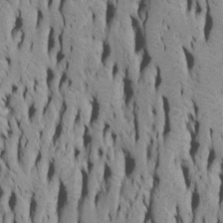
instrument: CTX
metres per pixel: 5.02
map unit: Htu
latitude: -5.4832
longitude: 152.3873
